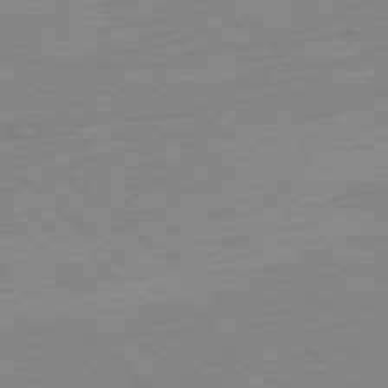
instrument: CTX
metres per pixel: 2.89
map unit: Ap
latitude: -77.6344
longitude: -96.7057
